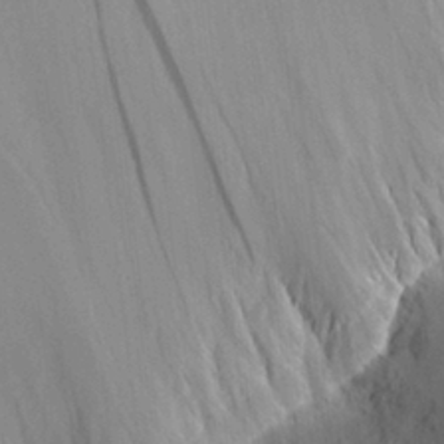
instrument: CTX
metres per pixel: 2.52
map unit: Aa
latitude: 28.7813
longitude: -132.8947
